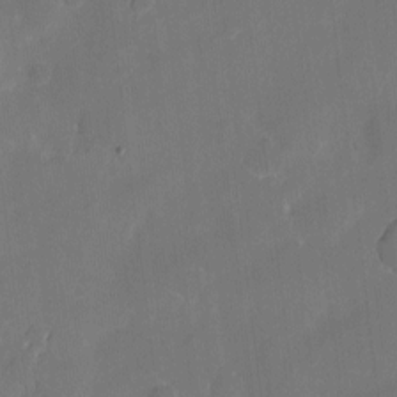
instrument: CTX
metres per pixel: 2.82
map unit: eHh
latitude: 5.0080
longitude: -66.0444
